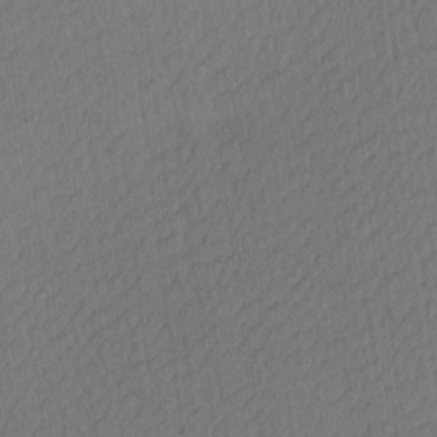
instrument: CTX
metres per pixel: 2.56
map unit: Ave
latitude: 12.6491
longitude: -107.1025
